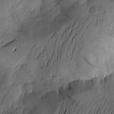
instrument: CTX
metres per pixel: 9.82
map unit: Htu
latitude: -2.6707
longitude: -176.6868
